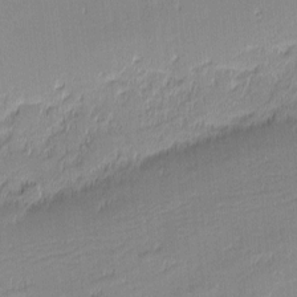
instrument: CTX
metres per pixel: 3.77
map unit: eHh
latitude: -2.9352
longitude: -82.2522
